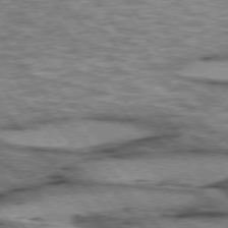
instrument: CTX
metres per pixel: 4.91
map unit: lApd
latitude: 75.5749
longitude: -49.1025
